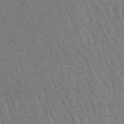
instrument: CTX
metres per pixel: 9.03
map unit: lHb
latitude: -45.8233
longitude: 77.8422
